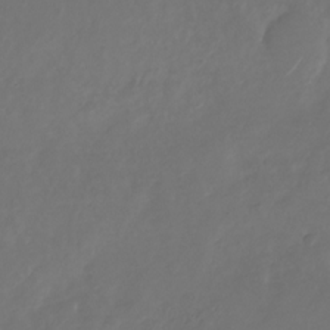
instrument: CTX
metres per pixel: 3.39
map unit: Nhu
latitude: -27.8233
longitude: -72.3468
